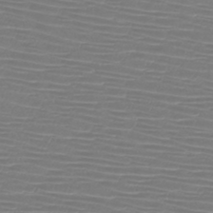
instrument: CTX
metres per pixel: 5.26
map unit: HNb
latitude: -46.7652
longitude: -42.1200
